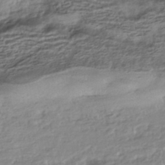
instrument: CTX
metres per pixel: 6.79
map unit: HNhu
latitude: -42.9919
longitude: 103.7478
